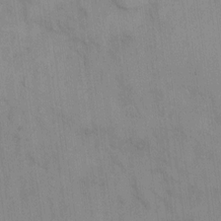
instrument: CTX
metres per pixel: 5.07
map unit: Hto
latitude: 13.5938
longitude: -61.4048
